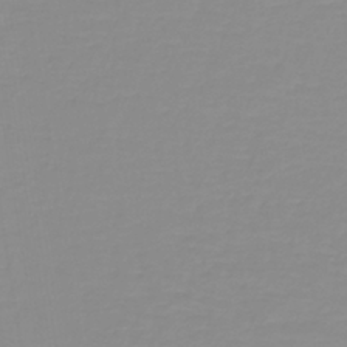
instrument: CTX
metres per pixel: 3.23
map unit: lHb
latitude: -40.0661
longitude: 60.0283
